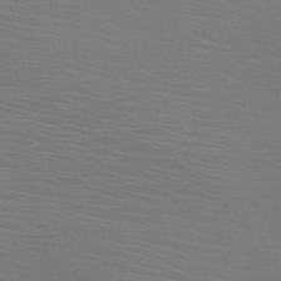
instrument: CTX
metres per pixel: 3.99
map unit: HNb
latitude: -51.3699
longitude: -45.1025
